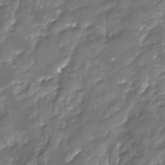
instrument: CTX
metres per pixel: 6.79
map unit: Nhu
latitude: -22.9731
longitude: -57.0269
